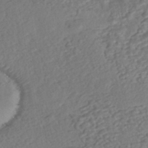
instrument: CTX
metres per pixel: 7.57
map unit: eHh
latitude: -43.6343
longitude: 120.5384
